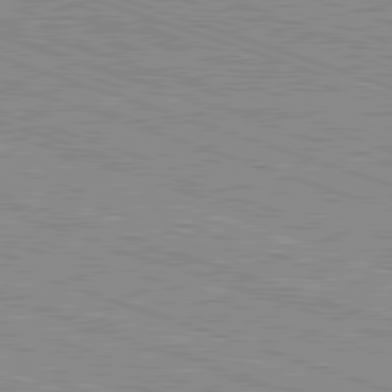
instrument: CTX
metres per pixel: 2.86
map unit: Hpe
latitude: -82.7463
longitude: 8.6896
